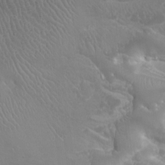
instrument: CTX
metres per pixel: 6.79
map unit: Ht
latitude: -1.8234
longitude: -16.8191
